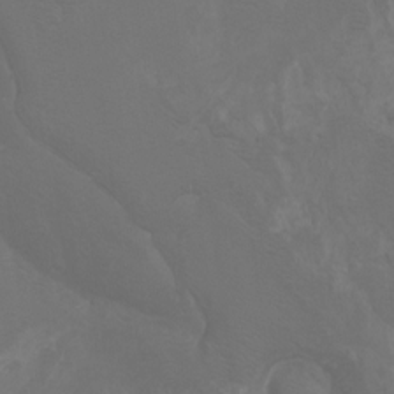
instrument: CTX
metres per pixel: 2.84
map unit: Htu
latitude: -7.3509
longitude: -65.5182
